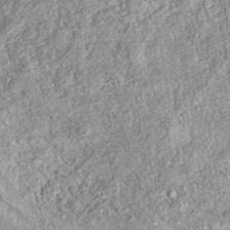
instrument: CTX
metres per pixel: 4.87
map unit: eAb
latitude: 37.7260
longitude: 106.8786
